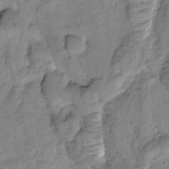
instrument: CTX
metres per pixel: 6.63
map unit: Htu
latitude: -1.8423
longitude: 173.3132
